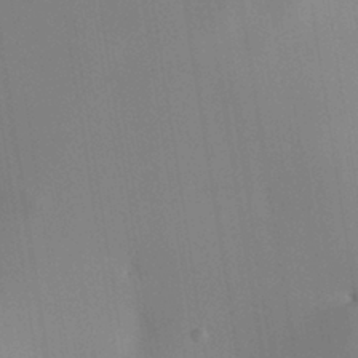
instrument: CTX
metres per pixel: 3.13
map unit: HNhu
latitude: 10.2523
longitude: 22.5574
